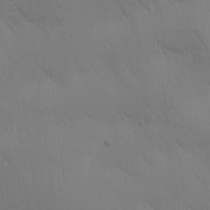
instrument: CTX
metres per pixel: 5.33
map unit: Aa
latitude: 25.5560
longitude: -142.9703
